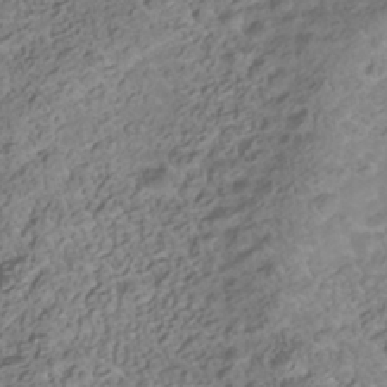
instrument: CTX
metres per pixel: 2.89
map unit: Nhe
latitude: -41.2376
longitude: -100.3656
